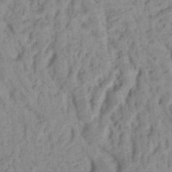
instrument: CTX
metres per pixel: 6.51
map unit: Ht
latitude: 13.3293
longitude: -74.9514
